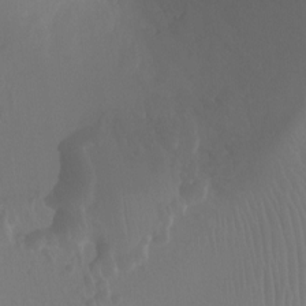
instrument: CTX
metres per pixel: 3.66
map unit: Ht
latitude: -1.9556
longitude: -17.9150
